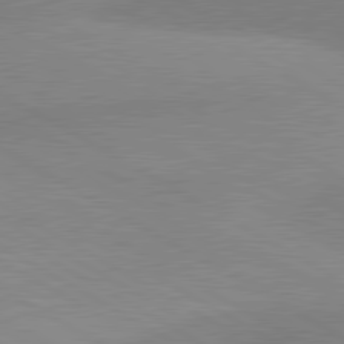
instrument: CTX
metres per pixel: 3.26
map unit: lApd
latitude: 80.7246
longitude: 126.0094
